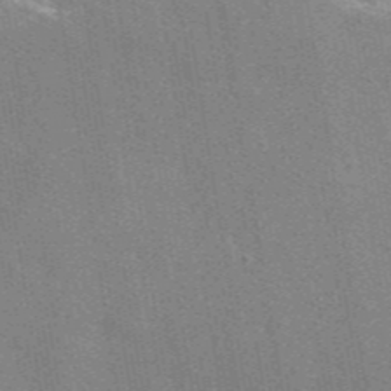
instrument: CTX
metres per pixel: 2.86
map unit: eAb
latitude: 47.1026
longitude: 114.6140
